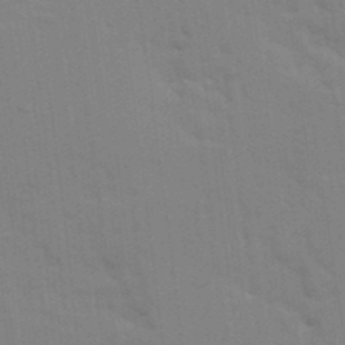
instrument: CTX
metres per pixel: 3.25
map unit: Ave
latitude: 10.8191
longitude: -102.1389
